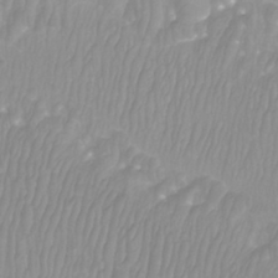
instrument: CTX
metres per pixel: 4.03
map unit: Htu
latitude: -9.6155
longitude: -75.2537
